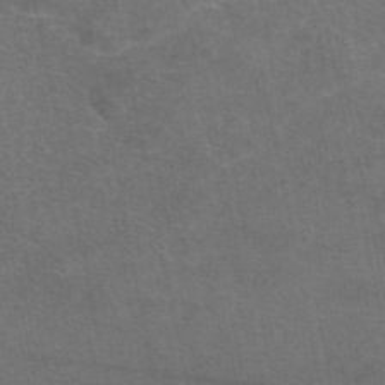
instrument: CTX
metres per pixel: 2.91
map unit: eAb
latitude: 47.8017
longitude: 115.8422
